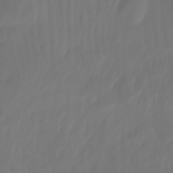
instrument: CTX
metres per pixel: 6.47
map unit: Nhu
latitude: -11.8234
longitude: -64.8758
